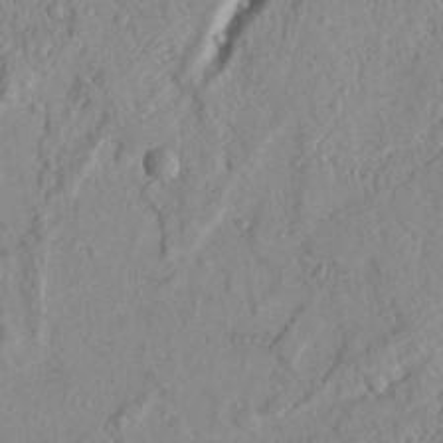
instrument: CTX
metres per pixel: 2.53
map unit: Nhu
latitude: 18.6679
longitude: -77.2915
